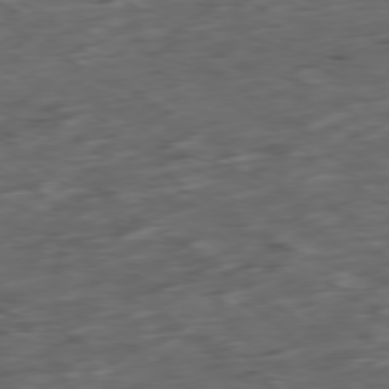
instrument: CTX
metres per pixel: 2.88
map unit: Ap
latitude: -79.3320
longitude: -58.4034
